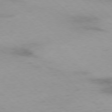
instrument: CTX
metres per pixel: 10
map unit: Ap
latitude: -77.8044
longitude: -90.4223
